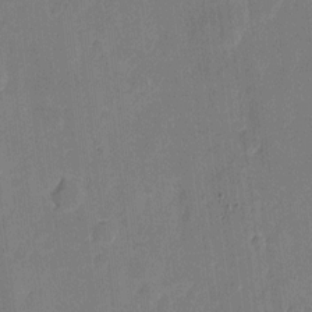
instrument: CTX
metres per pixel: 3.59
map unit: eHh
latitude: 5.7261
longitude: -66.6490
